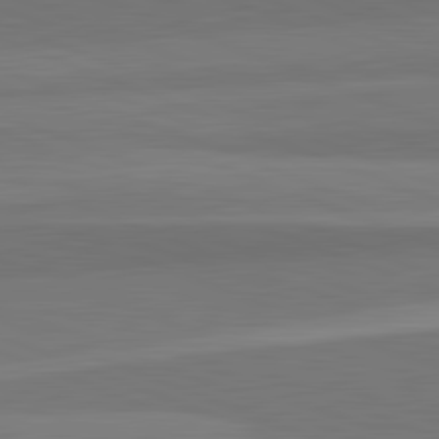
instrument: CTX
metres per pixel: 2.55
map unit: lApd
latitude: 82.6301
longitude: 156.0094
